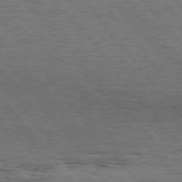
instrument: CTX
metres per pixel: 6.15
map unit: Hpe
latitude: 75.4049
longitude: -139.4237
